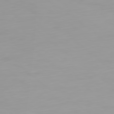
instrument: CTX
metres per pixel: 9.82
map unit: Ap
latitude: -79.8611
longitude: -68.5546
